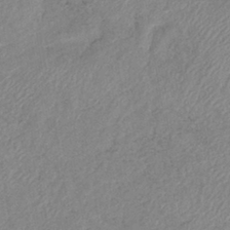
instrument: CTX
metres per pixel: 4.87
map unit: eHb
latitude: -40.3306
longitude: 78.1794
